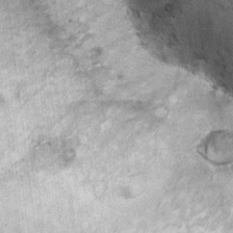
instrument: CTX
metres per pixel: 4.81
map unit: Ht
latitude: 9.0270
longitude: -36.2522
